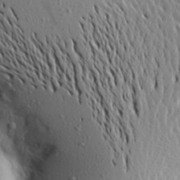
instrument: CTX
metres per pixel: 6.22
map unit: Aa
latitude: 20.0633
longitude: -148.1389
